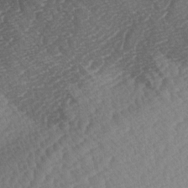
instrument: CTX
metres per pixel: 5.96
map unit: lAa
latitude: -3.1431
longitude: -127.3293
